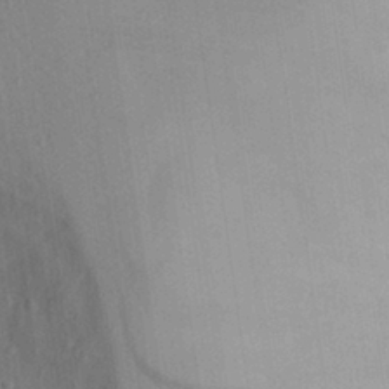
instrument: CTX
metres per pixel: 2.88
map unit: Aa
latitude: 28.7057
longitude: -145.8961
